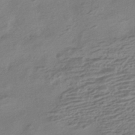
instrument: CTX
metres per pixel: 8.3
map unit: HNhu
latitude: -42.8408
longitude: 104.6707
